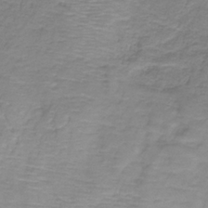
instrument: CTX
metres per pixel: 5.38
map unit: HNb
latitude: -34.9353
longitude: 53.2565
